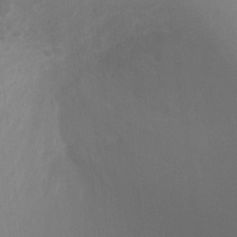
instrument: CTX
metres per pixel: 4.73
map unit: Ht
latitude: 2.5545
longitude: -25.6316
